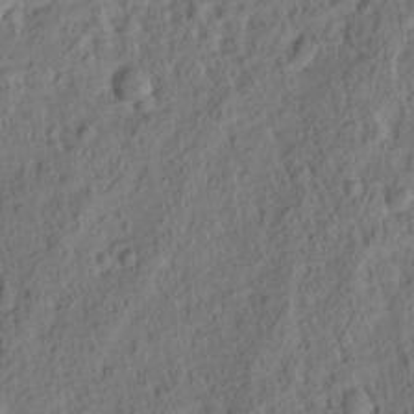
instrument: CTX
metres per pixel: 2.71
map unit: Ht
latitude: 7.7639
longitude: -76.0822
